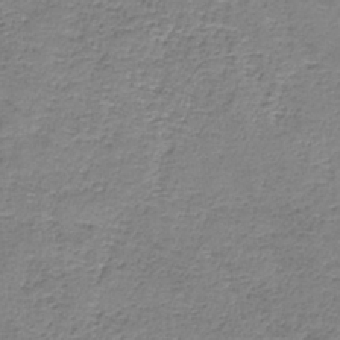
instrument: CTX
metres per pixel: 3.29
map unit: eAb
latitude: -37.1620
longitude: 53.0108
